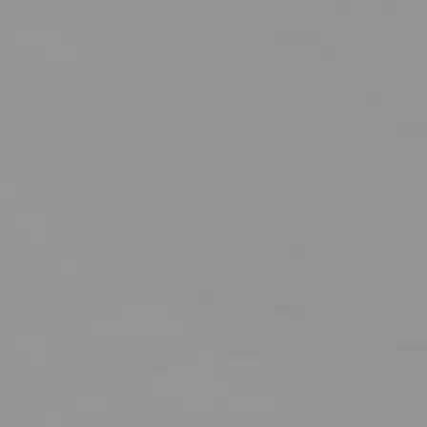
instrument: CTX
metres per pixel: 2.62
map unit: Ap
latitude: -79.0486
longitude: -71.6316
